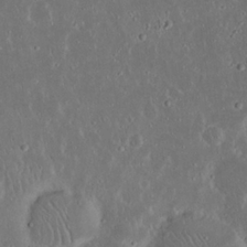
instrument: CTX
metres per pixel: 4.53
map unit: Nhu
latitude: 23.1781
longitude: -71.0269
